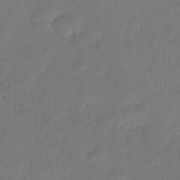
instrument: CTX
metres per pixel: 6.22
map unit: Nhe
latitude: -37.0108
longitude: -178.8191
